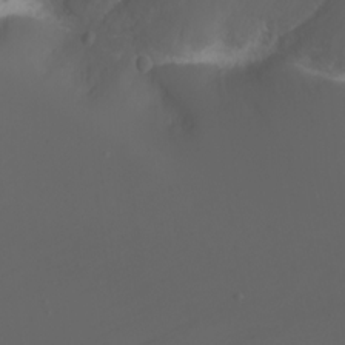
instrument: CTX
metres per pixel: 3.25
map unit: Nhu
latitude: -9.5588
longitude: -69.8772
